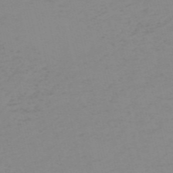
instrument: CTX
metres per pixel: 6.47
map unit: HNb
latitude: -56.3495
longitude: -43.7261
